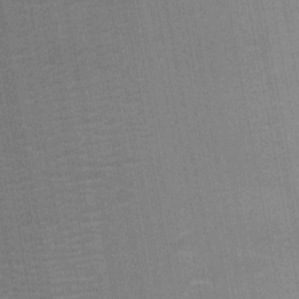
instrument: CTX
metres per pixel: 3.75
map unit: Ht
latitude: -10.3117
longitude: -22.2145
